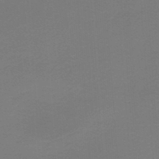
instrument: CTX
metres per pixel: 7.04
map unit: lHb
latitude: -47.3320
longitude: 64.1228
